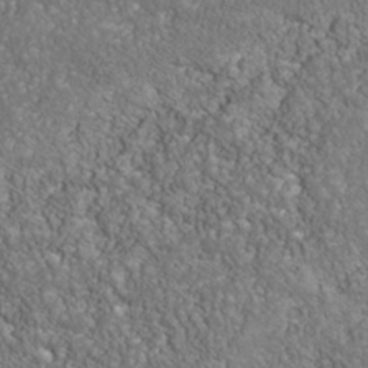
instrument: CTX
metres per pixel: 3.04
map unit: Nhu
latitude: -39.8234
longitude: -84.2145
